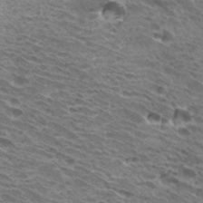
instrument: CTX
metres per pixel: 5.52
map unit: Hto
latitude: 33.1592
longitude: -40.3278
